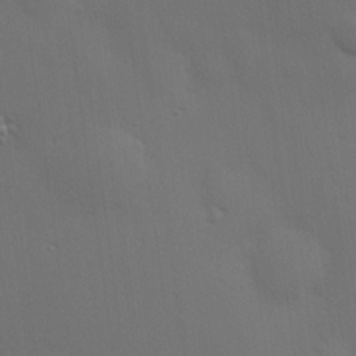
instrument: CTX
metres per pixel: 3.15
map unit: Hve
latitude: 19.3670
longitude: 150.5007
